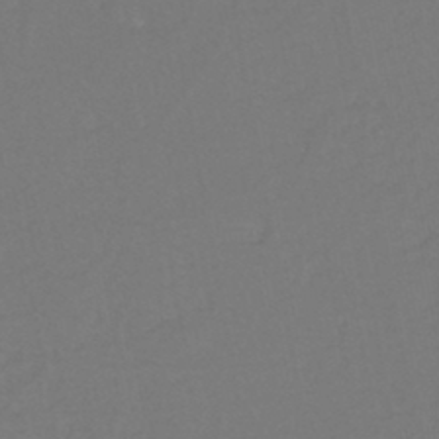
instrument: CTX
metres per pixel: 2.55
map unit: eHh
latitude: -44.4818
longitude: -29.0458
